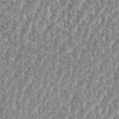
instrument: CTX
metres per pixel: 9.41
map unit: eHh
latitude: 35.1970
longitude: -134.9136
